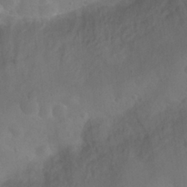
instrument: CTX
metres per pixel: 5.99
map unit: Nhu
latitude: 25.9528
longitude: -57.4048
